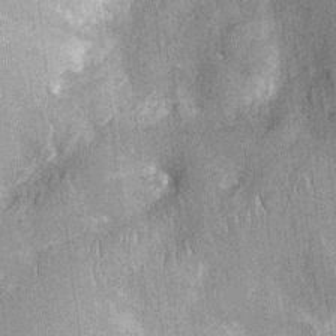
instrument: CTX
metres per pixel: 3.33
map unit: Nhu
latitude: -12.5952
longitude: -23.5749
